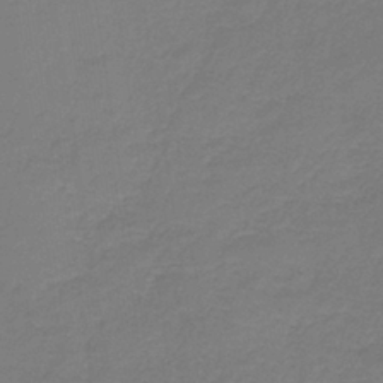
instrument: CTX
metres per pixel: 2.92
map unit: HNb
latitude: -37.9556
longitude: 55.3699
